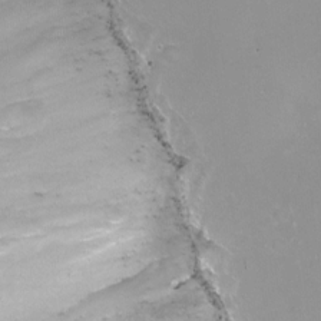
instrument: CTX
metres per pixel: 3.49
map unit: Nhu
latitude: -12.1039
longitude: -50.1200
